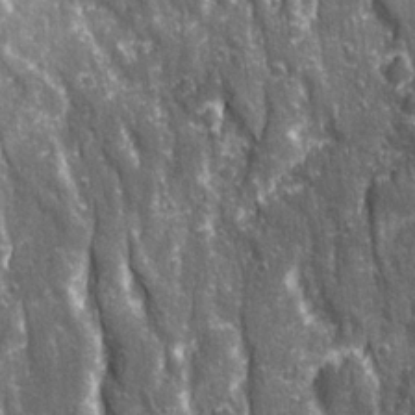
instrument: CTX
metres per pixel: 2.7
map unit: Ave
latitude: 22.9325
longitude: -133.6883
